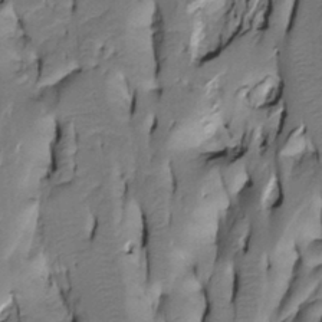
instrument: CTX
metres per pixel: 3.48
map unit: Htu
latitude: -5.3131
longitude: 150.6707
